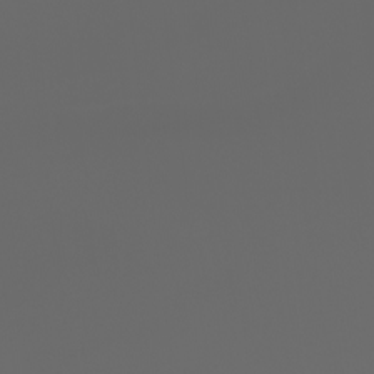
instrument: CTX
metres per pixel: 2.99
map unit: Htu
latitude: -4.8408
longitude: -88.5924
